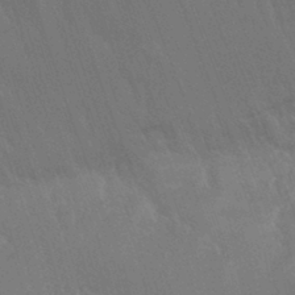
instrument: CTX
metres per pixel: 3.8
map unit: Nhu
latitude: -6.9352
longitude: -89.8773
